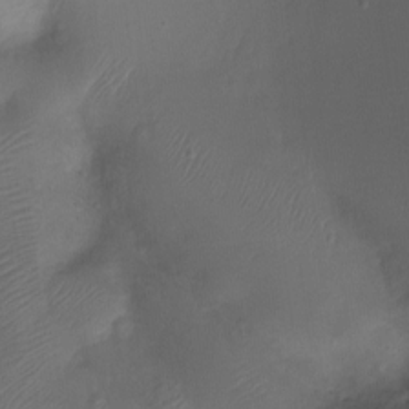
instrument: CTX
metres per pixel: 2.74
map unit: Ht
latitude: -16.9353
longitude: -40.8191
